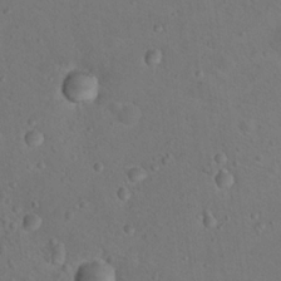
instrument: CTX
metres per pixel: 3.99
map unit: Nhu
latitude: 14.3657
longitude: -36.4223
